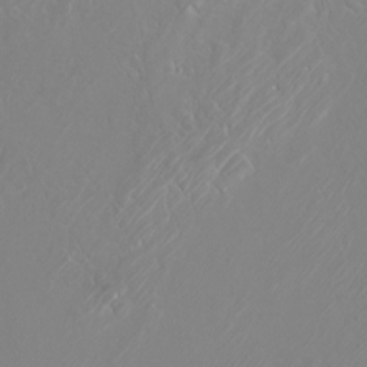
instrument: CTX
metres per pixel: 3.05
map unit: Htu
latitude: -5.3131
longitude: -72.5357
